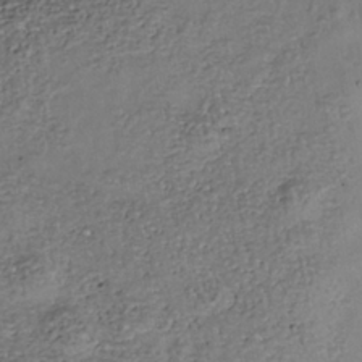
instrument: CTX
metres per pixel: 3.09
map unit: Nhu
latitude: -39.6344
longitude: -80.9514
